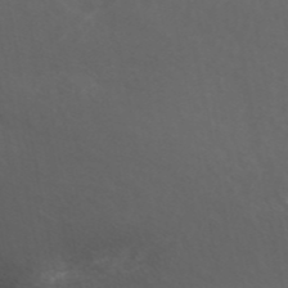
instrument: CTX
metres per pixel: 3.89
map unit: ANa
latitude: 43.3860
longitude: 24.1795
